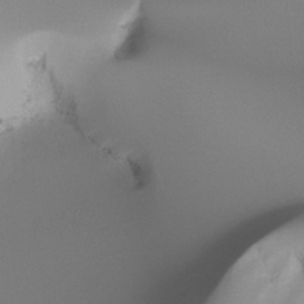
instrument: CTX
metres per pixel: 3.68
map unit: Ht
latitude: -17.0109
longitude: -45.9339
